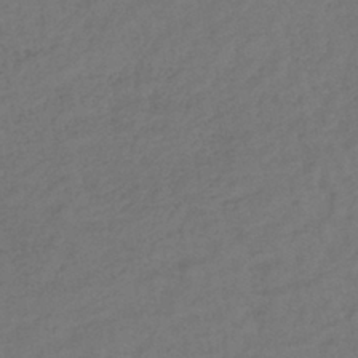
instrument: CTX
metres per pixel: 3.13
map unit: lHb
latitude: -39.8611
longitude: 71.2187
